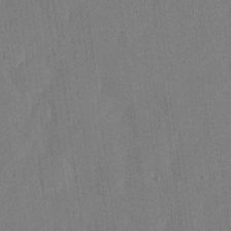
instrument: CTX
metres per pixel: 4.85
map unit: lHvf
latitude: 19.2159
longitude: -112.6301
